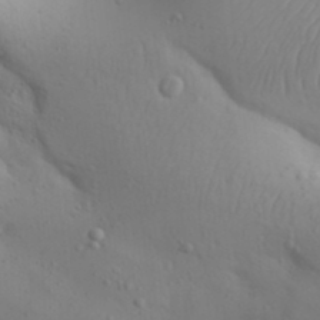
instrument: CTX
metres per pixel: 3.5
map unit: Aa
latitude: 29.9717
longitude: -146.1389
